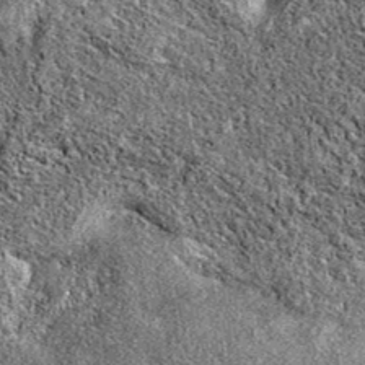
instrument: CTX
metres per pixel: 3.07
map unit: eAb
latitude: 37.4426
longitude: 111.0675
